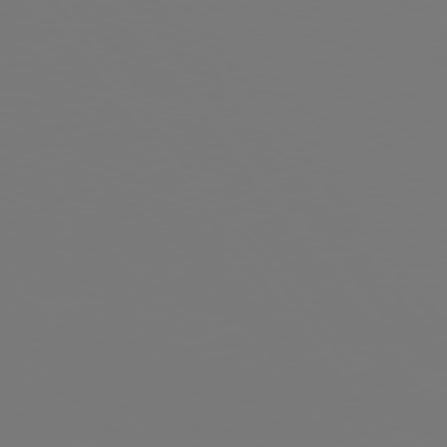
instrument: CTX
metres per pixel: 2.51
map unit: Hpe
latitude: 75.8205
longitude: -141.9339
